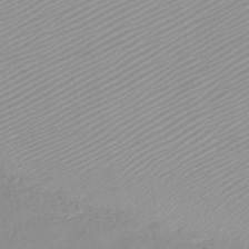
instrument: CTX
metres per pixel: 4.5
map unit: HNb
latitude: -45.0298
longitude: -43.0459
